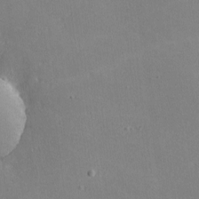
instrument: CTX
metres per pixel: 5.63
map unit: lHvf
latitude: -10.3684
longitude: -100.1578
